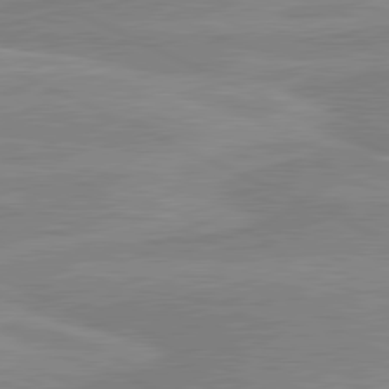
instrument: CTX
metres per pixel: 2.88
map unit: lApd
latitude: 81.0269
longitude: 169.4076
